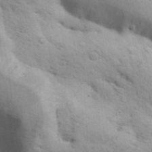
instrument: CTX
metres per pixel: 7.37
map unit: Aa
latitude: 31.4805
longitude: -146.7058
